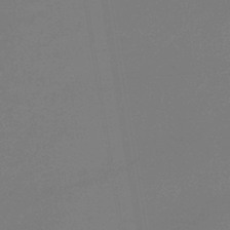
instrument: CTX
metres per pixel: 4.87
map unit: lHb
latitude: -42.8408
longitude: 59.9178
